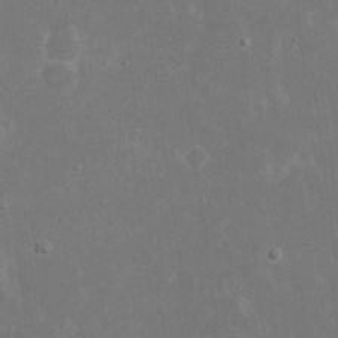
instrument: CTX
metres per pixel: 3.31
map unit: eHh
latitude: 17.3293
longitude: -72.2145
